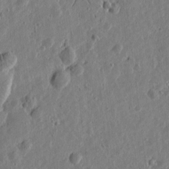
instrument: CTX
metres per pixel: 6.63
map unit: Htu
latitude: 0.0444
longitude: -177.9528
